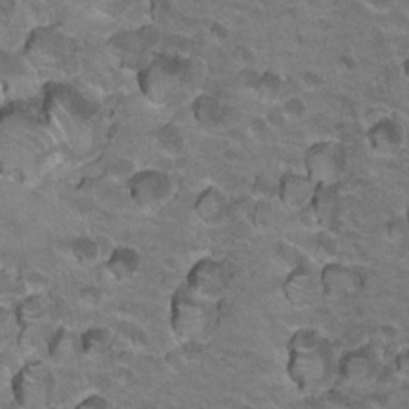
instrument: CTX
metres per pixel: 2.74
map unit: Hto
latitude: 20.4034
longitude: -32.1767
